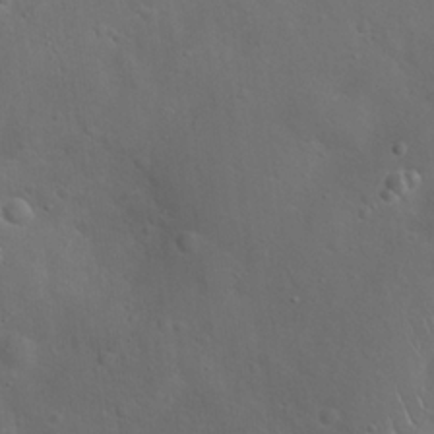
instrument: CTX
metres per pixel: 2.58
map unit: Hto
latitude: 18.0822
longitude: -53.1970
